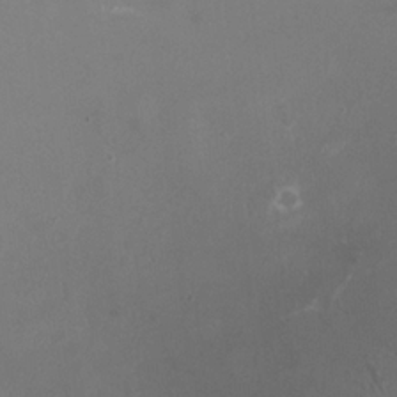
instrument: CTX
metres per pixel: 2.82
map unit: HNhu
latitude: -0.1606
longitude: -2.6679
